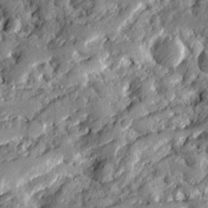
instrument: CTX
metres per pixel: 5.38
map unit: Ave
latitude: 19.7638
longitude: -129.5749
